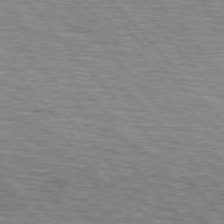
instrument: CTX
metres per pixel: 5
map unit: lApd
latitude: 75.9339
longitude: -82.7246
